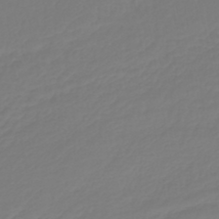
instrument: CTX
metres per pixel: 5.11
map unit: lHb
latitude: -43.0486
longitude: 60.4629
